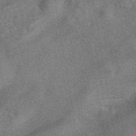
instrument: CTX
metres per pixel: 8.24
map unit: eAb
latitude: 41.7638
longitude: 104.3117
